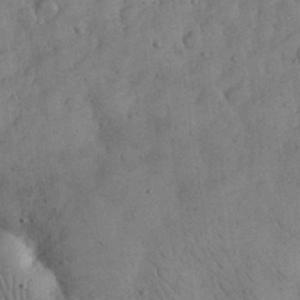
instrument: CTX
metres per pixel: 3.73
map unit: eHh
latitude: 30.8758
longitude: -68.7435
